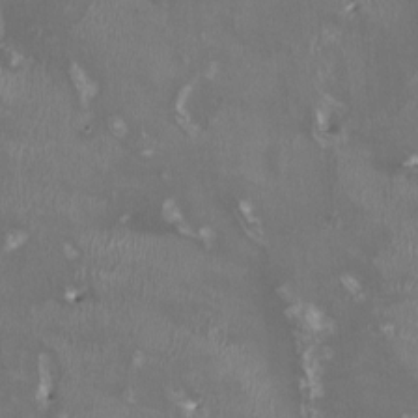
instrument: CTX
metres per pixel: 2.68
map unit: HNhu
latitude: 0.1389
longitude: -3.3292
